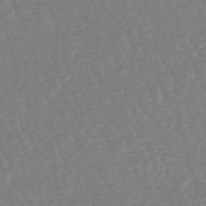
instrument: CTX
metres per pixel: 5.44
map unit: eHb
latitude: -45.8800
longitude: 79.5966
